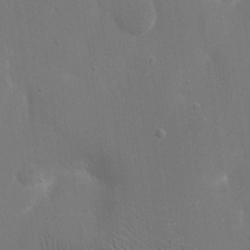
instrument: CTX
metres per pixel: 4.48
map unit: eHh
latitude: 19.4048
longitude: -69.5749
